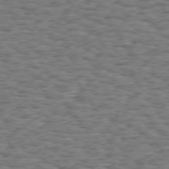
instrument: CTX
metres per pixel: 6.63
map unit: Hpe
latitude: 73.1593
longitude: -130.1200
